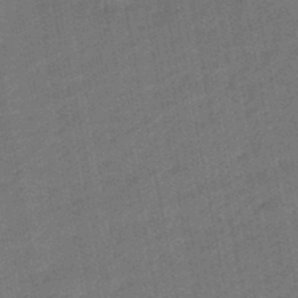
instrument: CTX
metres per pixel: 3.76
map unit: lHb
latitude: -47.7855
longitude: 76.8786
